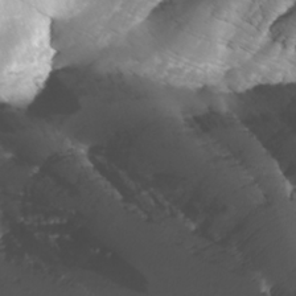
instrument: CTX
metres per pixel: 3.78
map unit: Nhu
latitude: -7.5777
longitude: -77.0647
